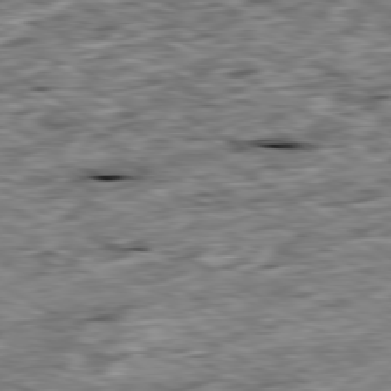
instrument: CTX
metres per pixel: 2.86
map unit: Ap
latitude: -80.3118
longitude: -90.0633
